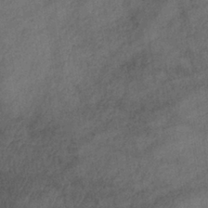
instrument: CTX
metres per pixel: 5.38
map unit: eHh
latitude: -40.9542
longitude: 119.8044
